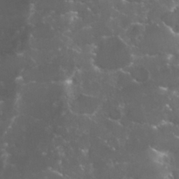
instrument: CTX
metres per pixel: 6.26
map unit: Nhu
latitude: 27.4993
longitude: -60.6868
